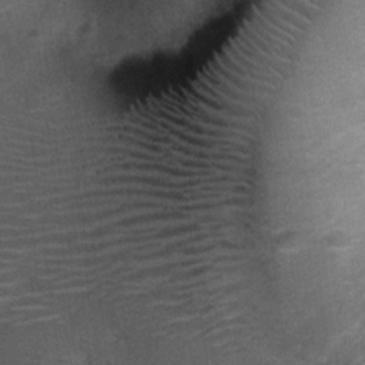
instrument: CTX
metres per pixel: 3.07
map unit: Nhu
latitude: 6.1767
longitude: -23.5560
